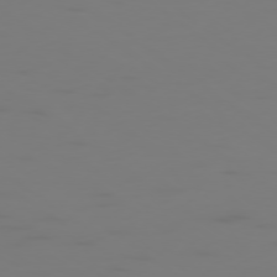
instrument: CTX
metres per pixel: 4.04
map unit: Ap
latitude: -78.5384
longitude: -79.6127
